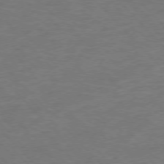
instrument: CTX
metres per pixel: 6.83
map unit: Ap
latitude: -77.6155
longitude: -83.5371
